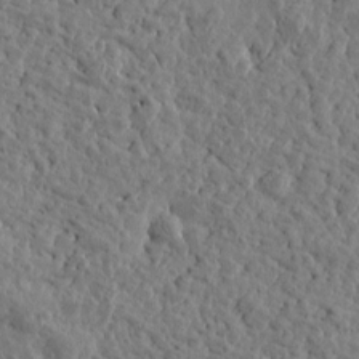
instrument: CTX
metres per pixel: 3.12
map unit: Htu
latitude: -0.1417
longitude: -178.0255
